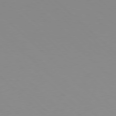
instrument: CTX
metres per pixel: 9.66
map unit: Hpe
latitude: 77.7638
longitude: -165.0081
